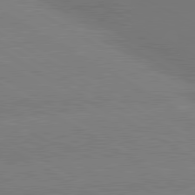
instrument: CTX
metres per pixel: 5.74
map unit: lApd
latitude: 80.6868
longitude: -149.2726
